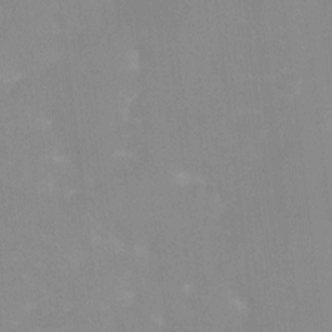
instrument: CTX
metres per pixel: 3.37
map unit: Ht
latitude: -1.0298
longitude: -20.2145
